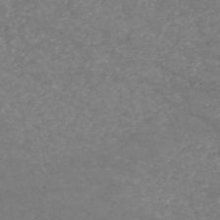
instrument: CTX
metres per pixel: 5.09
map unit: HNb
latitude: -54.1795
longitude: -38.1389
